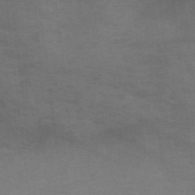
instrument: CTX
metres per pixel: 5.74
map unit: HNb
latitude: -46.1605
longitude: -45.8394
